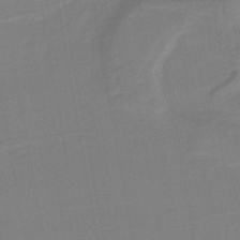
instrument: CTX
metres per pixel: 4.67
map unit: lHb
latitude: -37.8800
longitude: 56.4818
